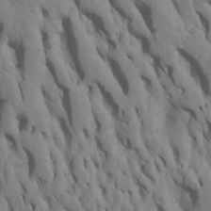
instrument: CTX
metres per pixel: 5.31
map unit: Htu
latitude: -7.4454
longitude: 144.9542
